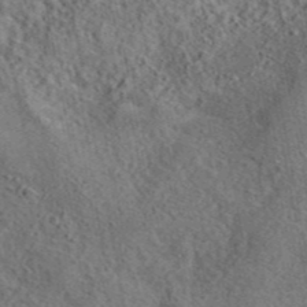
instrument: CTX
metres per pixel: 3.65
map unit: eAb
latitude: 43.4427
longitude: 115.3698
